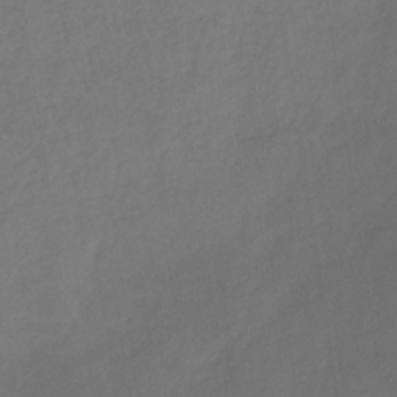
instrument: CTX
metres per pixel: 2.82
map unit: HNb
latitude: -30.7841
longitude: 62.9919
